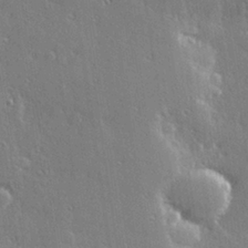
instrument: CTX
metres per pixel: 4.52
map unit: Hve
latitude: 28.4223
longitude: -92.1577
